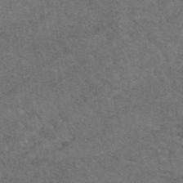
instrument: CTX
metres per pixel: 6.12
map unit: eAb
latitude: 47.7450
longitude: 116.8407
